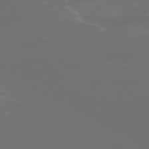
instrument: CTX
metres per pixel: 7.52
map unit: Ap
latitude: -76.1984
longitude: -73.9528
